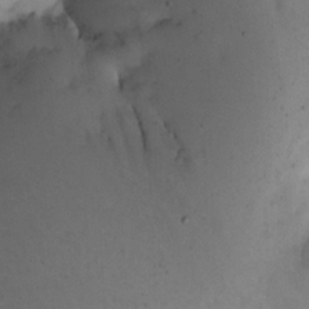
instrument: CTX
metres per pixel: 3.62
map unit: Nhe
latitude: -1.4455
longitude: -58.4601
